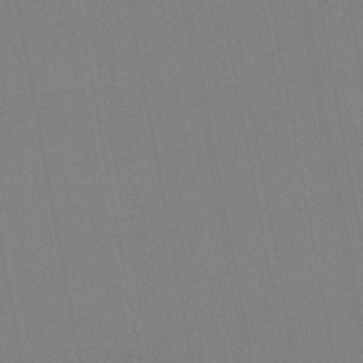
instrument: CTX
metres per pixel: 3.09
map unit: lHb
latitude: -46.4629
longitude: 70.6708
